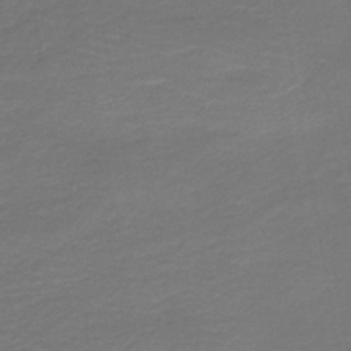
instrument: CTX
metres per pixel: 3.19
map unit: HNb
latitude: -43.4454
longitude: 52.2739
